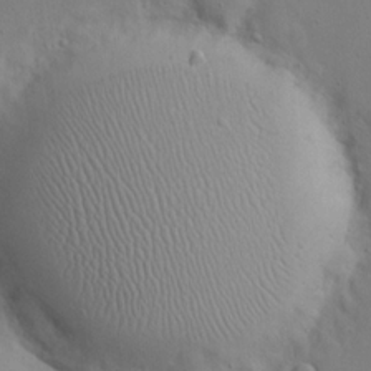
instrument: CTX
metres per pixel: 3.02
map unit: eHh
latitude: 19.5749
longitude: -71.7261
